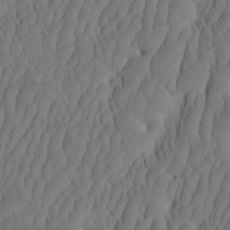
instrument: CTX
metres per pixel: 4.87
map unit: eHh
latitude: -2.1983
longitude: 16.1228
